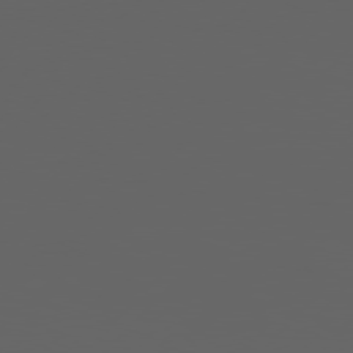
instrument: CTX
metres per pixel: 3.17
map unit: Hpe
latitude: 77.7071
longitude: -123.9339
